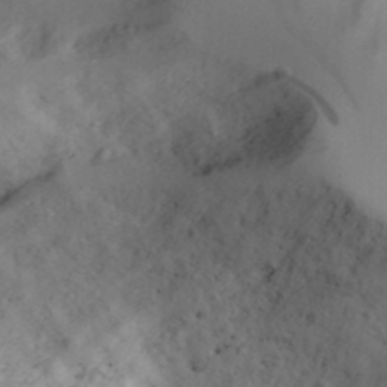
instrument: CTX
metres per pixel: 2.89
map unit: Aa
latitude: 23.6316
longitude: -131.5183
